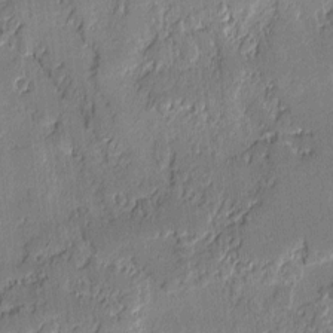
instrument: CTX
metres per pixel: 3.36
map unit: lAvf
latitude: -1.1998
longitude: -107.3104
